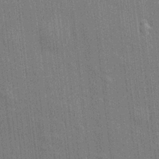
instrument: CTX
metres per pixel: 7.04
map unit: eHh
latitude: 5.5371
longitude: -74.4601
